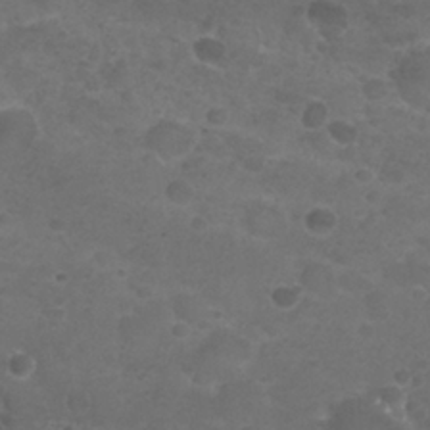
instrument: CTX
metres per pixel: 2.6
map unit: Nhu
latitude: 25.9339
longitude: -51.4615
